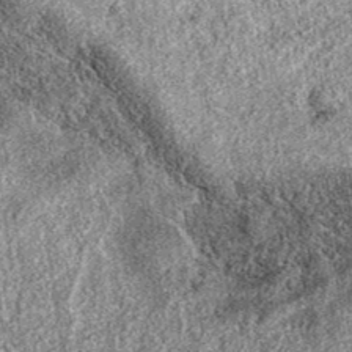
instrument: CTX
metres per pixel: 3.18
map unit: eAb
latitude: 38.4601
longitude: 109.2565
